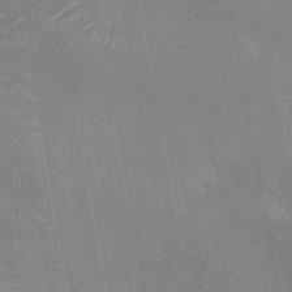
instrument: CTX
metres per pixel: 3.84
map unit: Nhu
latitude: -11.9745
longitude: -21.8773
